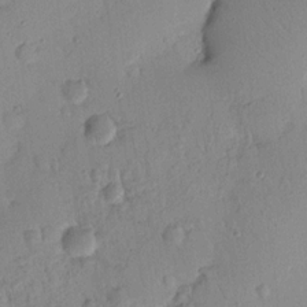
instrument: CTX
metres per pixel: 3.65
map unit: Nhu
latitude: 15.8017
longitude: -78.7058
